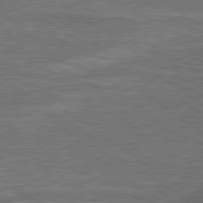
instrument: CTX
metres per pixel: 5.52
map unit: lApd
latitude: 79.5182
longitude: 173.4076
